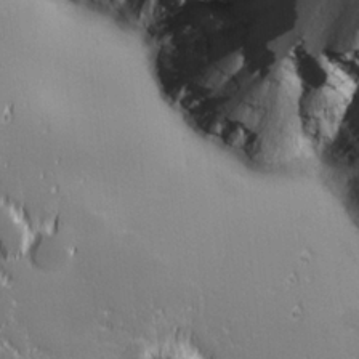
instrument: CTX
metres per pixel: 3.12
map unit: lHvf
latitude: 27.0836
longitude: 142.5006
